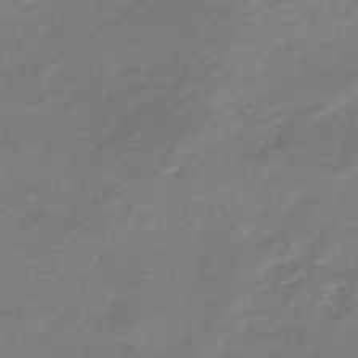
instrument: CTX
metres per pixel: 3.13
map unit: lHb
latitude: -41.0486
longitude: 73.7288
